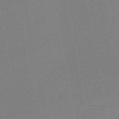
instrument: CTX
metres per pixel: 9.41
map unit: HNb
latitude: -50.1795
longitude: -42.7624
